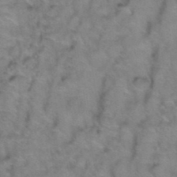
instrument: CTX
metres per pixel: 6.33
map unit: Hto
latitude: 39.2915
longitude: -44.6490
